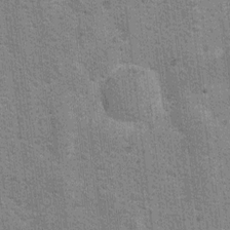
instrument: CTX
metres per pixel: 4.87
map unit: Ht
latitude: 8.1956
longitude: -36.8191
